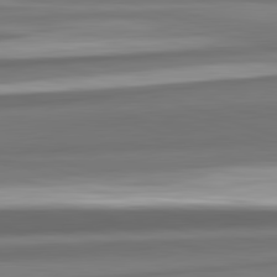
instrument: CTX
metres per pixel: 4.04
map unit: lApd
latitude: 82.6679
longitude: 175.9745
